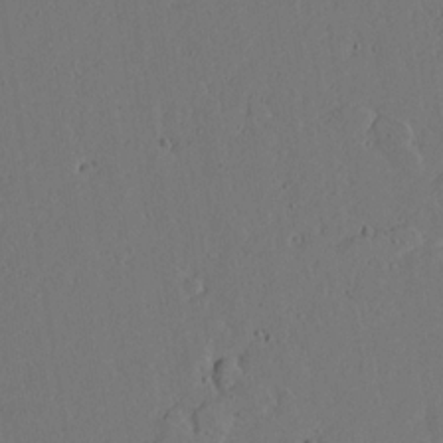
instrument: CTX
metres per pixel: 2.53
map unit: Aa
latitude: 18.0255
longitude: -126.3278
